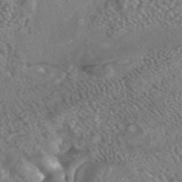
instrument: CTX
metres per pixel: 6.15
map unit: ANa
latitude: 42.5735
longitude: 23.6722
